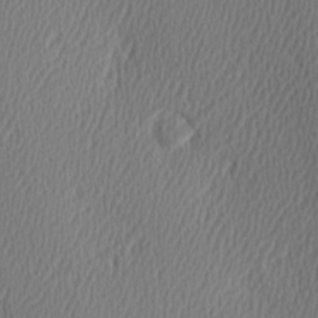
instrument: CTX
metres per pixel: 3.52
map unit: Hve
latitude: 3.0269
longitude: -124.5167
